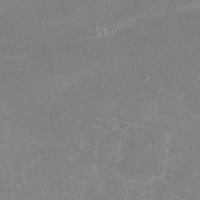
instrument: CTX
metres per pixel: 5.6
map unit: Nhu
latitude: -27.4454
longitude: -61.6694
